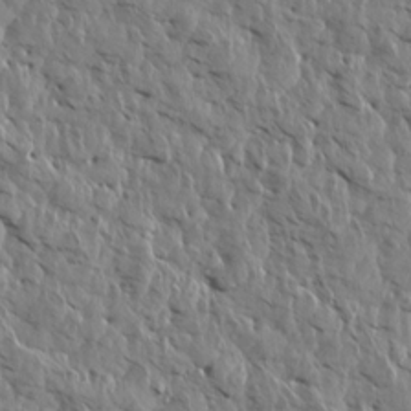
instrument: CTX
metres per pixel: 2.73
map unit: Aa
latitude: 14.2334
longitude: -141.7260
